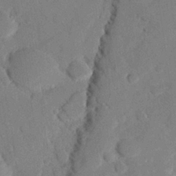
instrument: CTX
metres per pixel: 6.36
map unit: eHh
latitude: 26.1200
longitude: -80.6301
